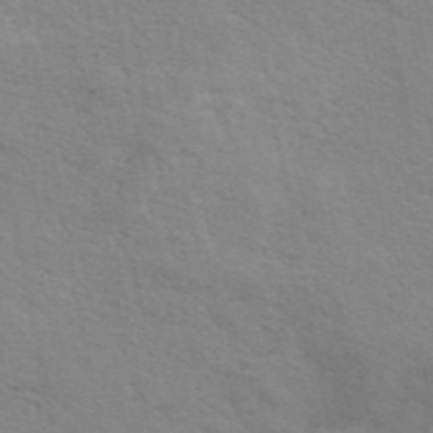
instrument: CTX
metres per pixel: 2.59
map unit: ANa
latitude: 48.9892
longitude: -73.9717
